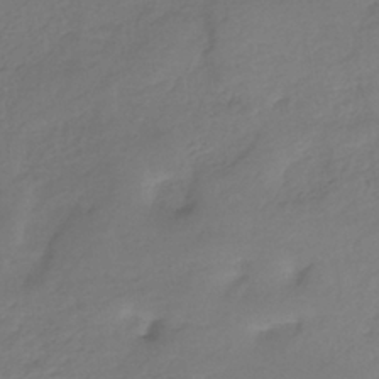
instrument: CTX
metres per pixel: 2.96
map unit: eHh
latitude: -39.4266
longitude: -28.0822
